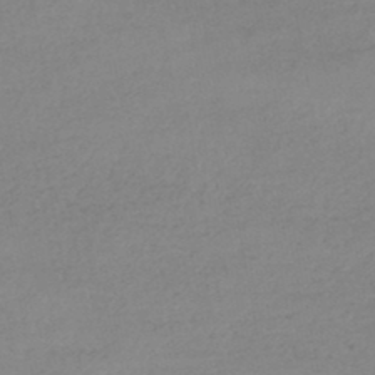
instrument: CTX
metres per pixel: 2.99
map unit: HNb
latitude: -46.0850
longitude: -35.4426
